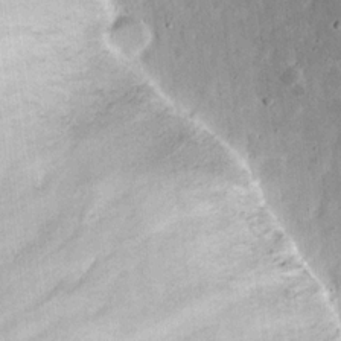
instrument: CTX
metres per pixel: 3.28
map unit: eHh
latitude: 17.3860
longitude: -73.0081
